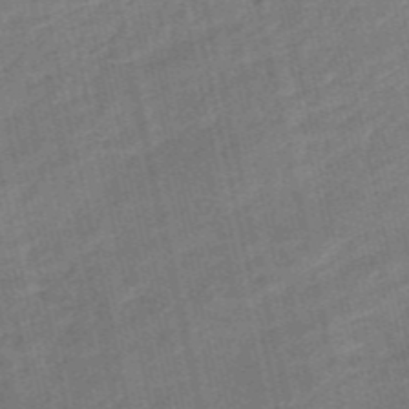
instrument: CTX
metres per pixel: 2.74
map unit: HNb
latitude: -53.8800
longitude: -47.1970
